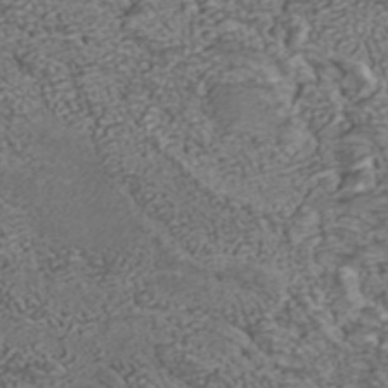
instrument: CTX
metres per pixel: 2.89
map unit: ANa
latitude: 37.2915
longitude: 18.1039
